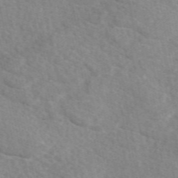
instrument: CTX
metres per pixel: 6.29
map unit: eAb
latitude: 49.6316
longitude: 117.8611
